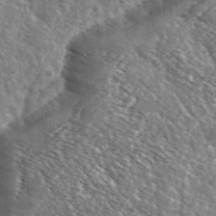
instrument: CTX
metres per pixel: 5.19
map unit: Ave
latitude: 37.4427
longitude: -109.0647
